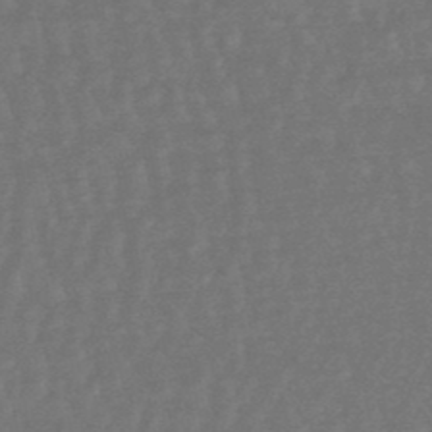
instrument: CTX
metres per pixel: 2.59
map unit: lHb
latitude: -47.6910
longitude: 80.0283
